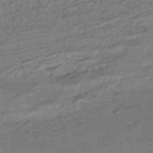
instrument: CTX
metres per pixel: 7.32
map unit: HNhu
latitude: -42.3306
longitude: 103.4643
